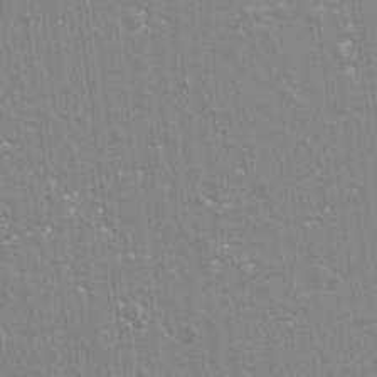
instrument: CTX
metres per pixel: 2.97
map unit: Hto
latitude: -8.6518
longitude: -43.2348
